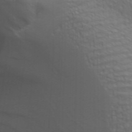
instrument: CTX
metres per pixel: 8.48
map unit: Aa
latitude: 31.7828
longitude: -141.1970
